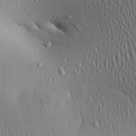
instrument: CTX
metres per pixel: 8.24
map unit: Aa
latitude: 24.9324
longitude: -135.9717
